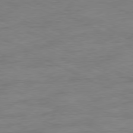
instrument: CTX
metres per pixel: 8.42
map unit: Ap
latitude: -77.8611
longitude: -74.1767
